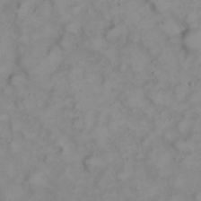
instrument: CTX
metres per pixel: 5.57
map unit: eHh
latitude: 23.0836
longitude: -60.4412
